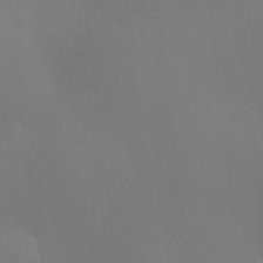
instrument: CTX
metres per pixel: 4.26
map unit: HNhu
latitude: 9.3860
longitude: 13.9178
